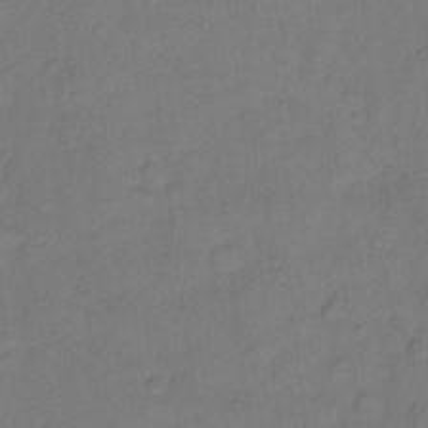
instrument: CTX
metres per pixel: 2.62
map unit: Hto
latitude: 6.3467
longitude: -61.8583
